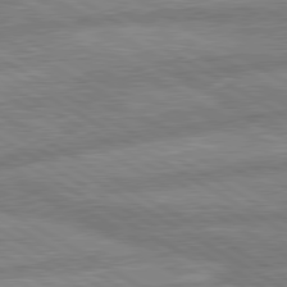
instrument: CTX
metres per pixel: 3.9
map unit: lApd
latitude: 80.2711
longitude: -170.9325
